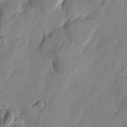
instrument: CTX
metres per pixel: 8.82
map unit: Htu
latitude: -1.7478
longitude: -176.6868
